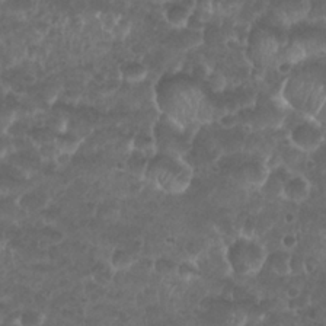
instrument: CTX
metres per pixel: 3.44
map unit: Nhu
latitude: 26.6113
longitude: -52.4223
